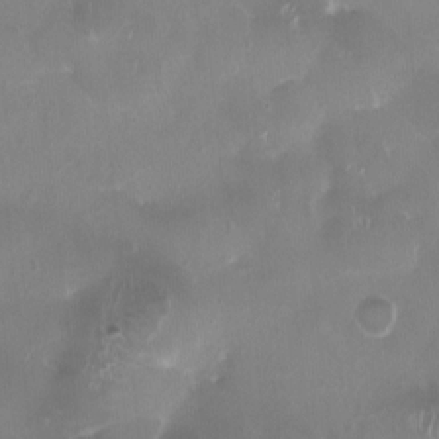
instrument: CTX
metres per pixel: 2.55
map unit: HNhu
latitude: 0.8758
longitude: -3.3859
